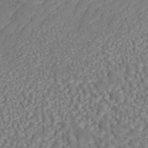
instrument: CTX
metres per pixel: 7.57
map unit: ANa
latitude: 44.0633
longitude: 37.0675
